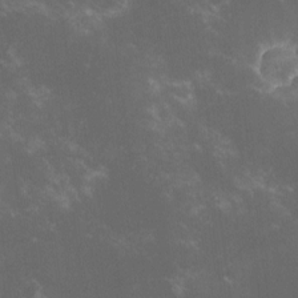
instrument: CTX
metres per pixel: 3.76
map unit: lHvf
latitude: -13.8611
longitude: -102.5357
